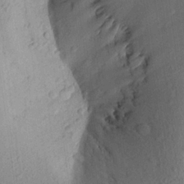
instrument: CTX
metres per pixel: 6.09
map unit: Aa
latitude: 20.5168
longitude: -147.1215
